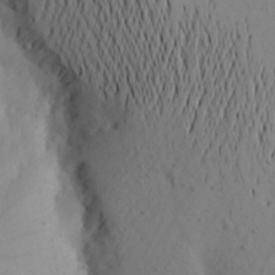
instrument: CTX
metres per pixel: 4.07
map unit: Aa
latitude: 21.9339
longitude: -145.6505
